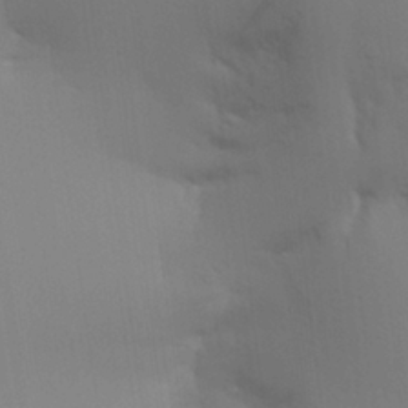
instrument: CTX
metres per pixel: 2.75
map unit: Aa
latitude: 27.3860
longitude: -131.6883
